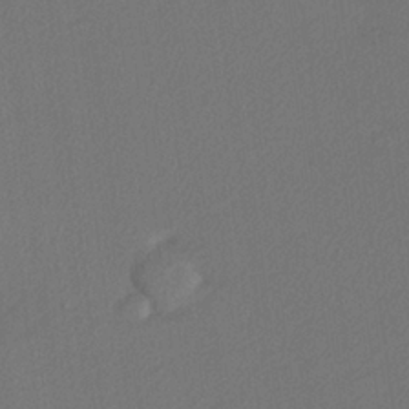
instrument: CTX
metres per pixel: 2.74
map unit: lHvf
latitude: 25.0836
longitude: 140.6140
